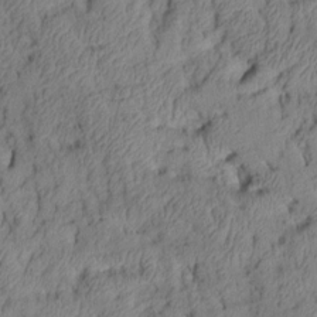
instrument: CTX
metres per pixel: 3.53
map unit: Aa
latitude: 7.0647
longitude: -128.1011
